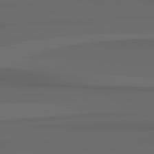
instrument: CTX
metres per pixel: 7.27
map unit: Hpe
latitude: 78.6113
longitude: -135.7449
